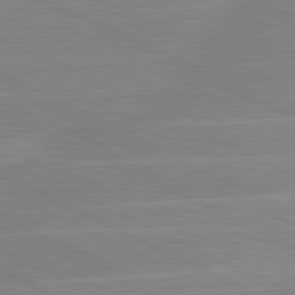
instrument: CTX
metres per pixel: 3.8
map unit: lApd
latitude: 81.1025
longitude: -128.0444
